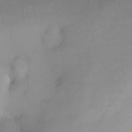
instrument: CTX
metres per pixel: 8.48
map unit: Ht
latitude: -8.5007
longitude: -34.4790
